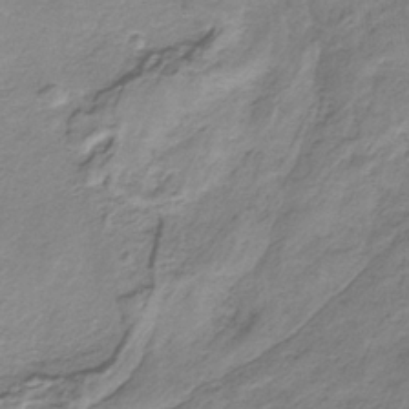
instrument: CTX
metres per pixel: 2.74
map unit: HNb
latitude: -33.6155
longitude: 58.3117
